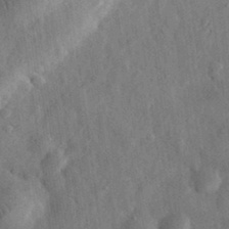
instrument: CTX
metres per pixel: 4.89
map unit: eHh
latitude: 31.1592
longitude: -74.4790
